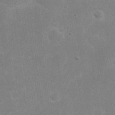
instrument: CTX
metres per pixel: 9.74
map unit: eHh
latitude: 20.4223
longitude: -69.6883
